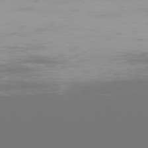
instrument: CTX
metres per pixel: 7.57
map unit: Ap
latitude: -77.6533
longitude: -72.8569
